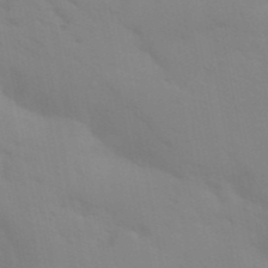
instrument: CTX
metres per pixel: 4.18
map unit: Aa
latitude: 32.7246
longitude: -145.4615
